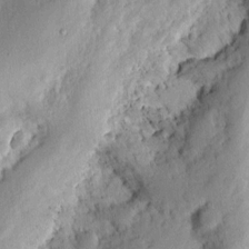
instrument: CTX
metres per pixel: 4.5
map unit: Ht
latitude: 8.8191
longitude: -75.1781
